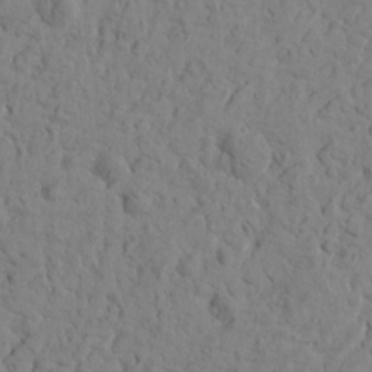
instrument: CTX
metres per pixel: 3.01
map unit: Htu
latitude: -1.8990
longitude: 179.5399
